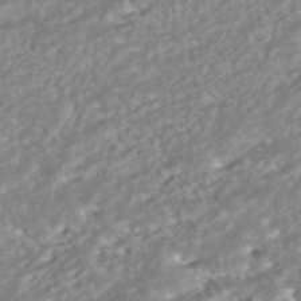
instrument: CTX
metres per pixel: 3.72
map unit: ANa
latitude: -41.3698
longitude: 103.7478
